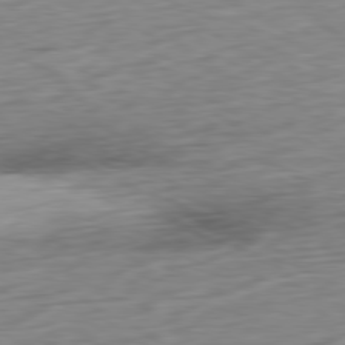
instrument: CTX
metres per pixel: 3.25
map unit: Ap
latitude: -80.4440
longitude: -69.6694
